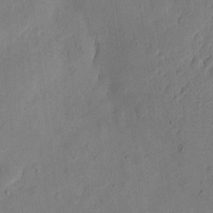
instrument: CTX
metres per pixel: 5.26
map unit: eHh
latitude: 6.8191
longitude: -71.7449
